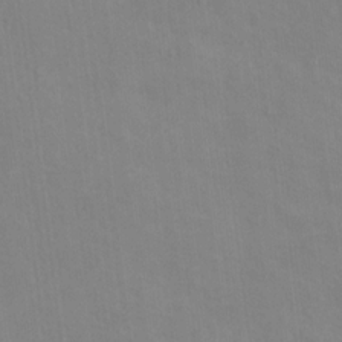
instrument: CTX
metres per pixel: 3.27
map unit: Ht
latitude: 13.3293
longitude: -40.9513
